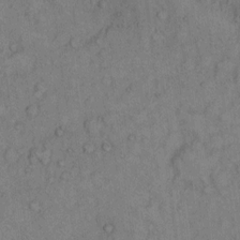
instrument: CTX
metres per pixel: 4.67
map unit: Hto
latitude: 9.5938
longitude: -59.3671
